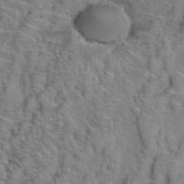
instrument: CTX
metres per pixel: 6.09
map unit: Hto
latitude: 39.1025
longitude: -44.8191
